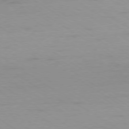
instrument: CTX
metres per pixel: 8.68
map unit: Ap
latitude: -79.4076
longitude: -93.9717
